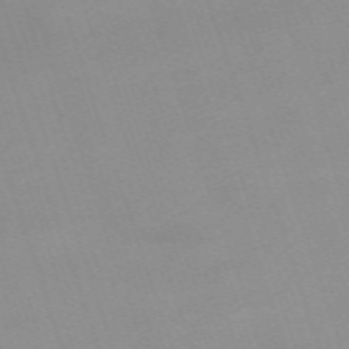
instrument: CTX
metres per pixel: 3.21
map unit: eHh
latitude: -64.7841
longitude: 52.7085
